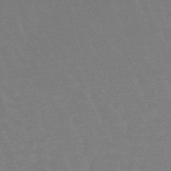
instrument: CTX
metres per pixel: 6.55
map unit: lHb
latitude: -48.9353
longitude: 83.3321
